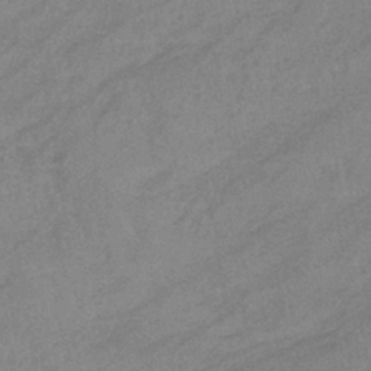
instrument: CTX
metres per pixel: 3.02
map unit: lHb
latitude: -40.2361
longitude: 65.9178
